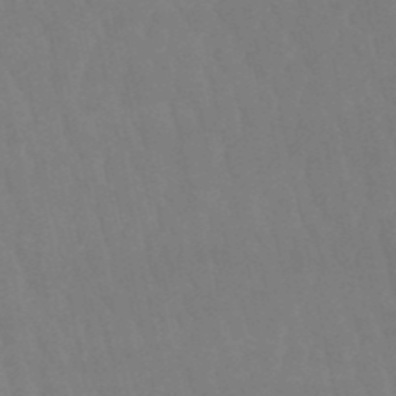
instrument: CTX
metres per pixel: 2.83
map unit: eHb
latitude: -50.5007
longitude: 76.1606
